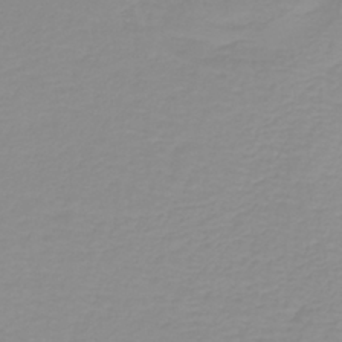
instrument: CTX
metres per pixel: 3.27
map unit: lHb
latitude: -40.1228
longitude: 60.2928
